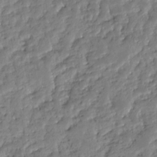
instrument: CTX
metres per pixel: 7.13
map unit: HNhu
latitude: -24.9731
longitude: 51.0108
